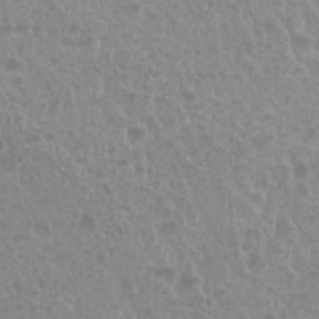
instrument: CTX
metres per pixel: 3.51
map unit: Nhu
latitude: 28.7435
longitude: -54.9325
